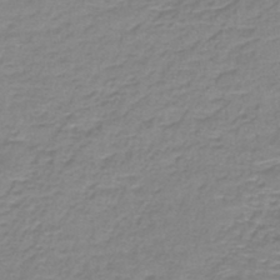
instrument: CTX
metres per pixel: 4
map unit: lHb
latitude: -41.5588
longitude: 58.2739
